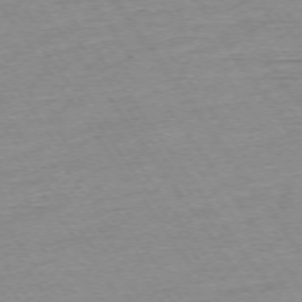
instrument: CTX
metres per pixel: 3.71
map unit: Ap
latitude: -74.6897
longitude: -84.0822
